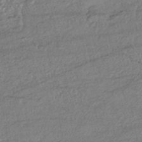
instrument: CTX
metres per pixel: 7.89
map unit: HNhu
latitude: -44.3306
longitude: 104.1039
